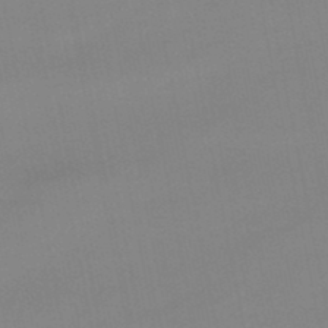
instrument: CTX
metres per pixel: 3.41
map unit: eHb
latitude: -48.9353
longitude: 76.9542
